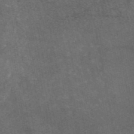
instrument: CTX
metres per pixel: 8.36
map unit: eAb
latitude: 46.7624
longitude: 119.2376
